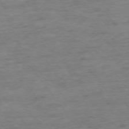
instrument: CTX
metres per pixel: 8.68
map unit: Ap
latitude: -75.4833
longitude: -85.1970
